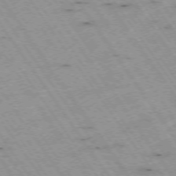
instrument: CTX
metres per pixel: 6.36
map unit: Hpe
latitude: -74.1984
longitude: 1.9367
